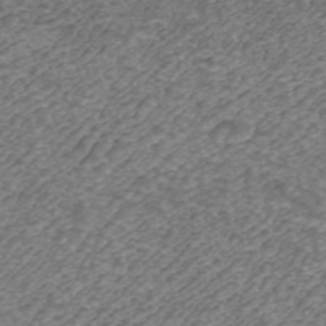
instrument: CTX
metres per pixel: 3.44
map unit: ANa
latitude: 43.1025
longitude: 25.9556
